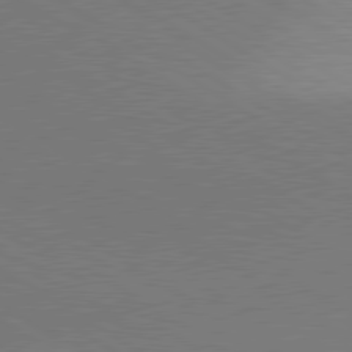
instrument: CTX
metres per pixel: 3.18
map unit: lApd
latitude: 80.1956
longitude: 129.3510
